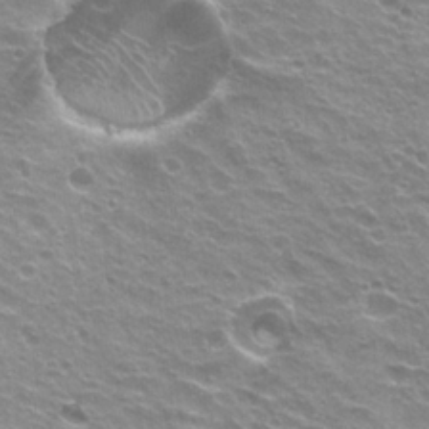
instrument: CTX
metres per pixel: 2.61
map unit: Hto
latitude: 22.4223
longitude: -32.1578
